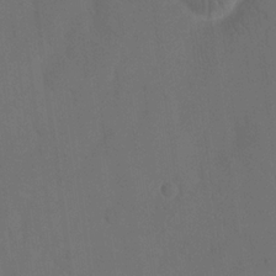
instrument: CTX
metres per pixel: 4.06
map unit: eHh
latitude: 18.9136
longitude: -66.0255
